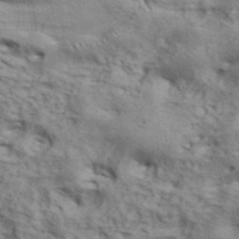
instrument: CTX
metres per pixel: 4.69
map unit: ANa
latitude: 42.6113
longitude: 54.8975
